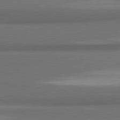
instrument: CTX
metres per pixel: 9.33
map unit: lApd
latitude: 81.8016
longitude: 172.8786
